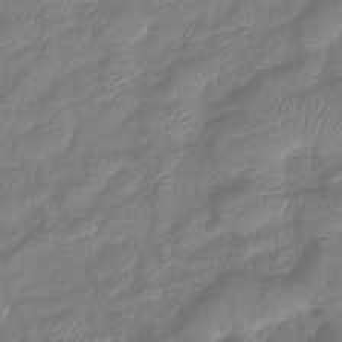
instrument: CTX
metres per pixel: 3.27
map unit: eHb
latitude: -41.5210
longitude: 81.7667
